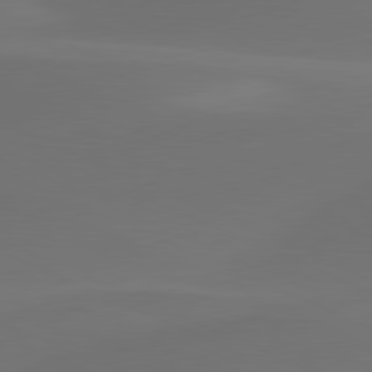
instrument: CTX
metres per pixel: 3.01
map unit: lApd
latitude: 80.4412
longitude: -83.6504
